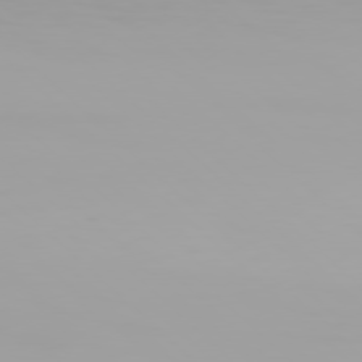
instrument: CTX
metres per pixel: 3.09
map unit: Hpe
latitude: 77.3670
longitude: -137.4238
